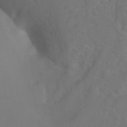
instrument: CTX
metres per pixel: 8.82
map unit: Ht
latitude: 0.5168
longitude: -35.8016
